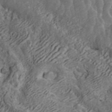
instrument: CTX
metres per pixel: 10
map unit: ANa
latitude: 42.3467
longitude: 16.6519
